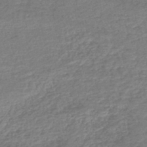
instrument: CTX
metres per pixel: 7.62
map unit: lHb
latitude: -44.1228
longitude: 71.7856
